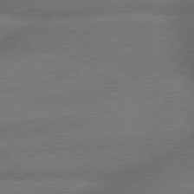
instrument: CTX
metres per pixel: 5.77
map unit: lApd
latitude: 79.6505
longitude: -153.1214
